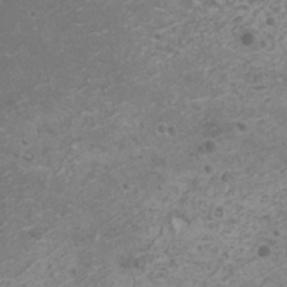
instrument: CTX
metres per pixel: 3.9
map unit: HNhu
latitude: -0.1039
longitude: 2.5951
